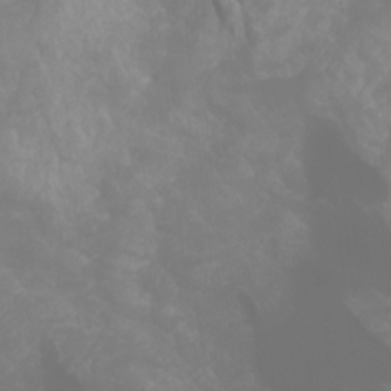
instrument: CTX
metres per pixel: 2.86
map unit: Htu
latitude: -0.5196
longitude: -76.4601
